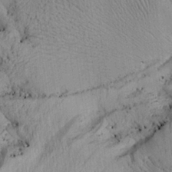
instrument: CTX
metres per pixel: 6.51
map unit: Aa
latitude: 28.1767
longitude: -134.5734
